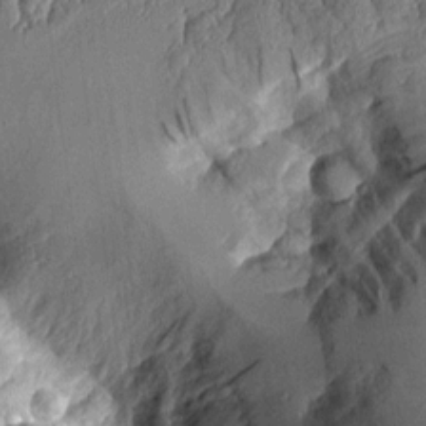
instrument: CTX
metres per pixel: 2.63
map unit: Aa
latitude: 9.6316
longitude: -128.4034
